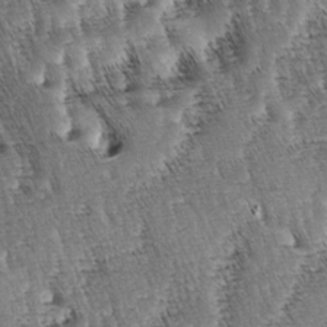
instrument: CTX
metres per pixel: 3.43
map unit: lAa
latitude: -4.0850
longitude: -122.4601
